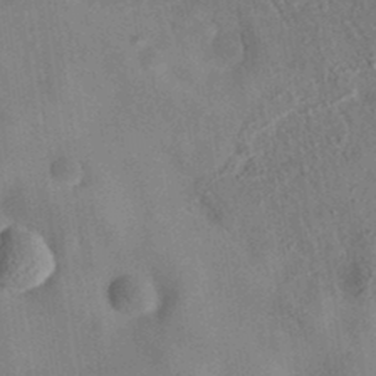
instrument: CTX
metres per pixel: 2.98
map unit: eAb
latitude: 34.7813
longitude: 109.1242
